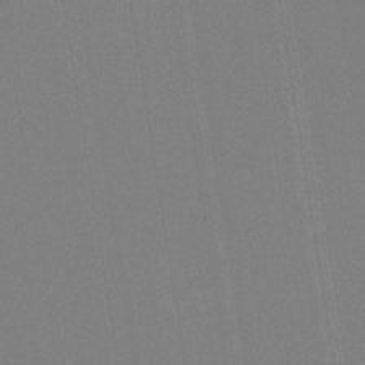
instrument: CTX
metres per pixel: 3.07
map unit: HNb
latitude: -35.2754
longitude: 54.9542
